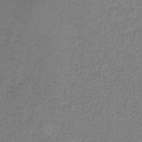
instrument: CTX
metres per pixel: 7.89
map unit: HNb
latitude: -35.2943
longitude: 52.3495
